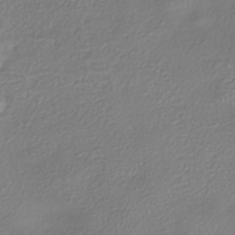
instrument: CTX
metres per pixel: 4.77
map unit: eHh
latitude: -41.7666
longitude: 122.1984
